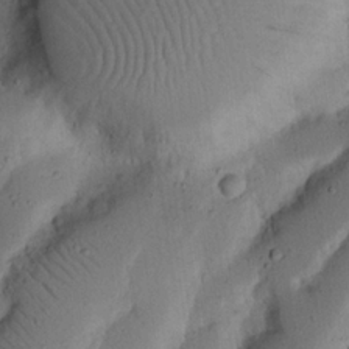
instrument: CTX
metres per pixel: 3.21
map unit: Nhu
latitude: 20.1578
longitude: -75.3104
